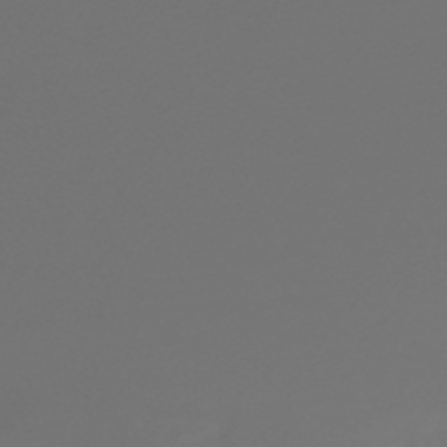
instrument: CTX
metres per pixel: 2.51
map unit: lHb
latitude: -47.5966
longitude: 59.9178
